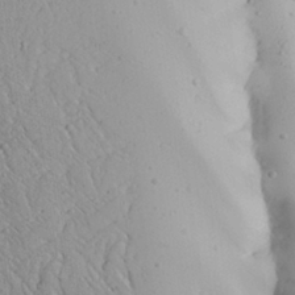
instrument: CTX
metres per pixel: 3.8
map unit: Aa
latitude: 27.5749
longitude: -128.7246
